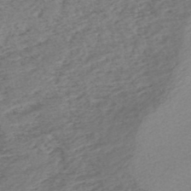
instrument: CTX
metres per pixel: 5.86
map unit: HNhu
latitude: -46.8597
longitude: 103.6155
